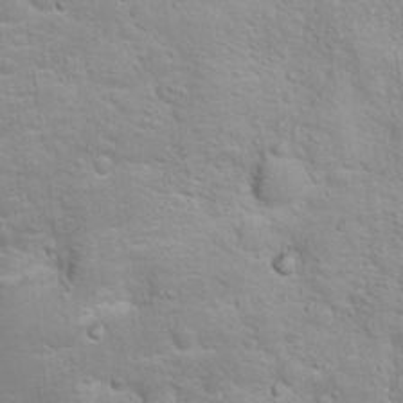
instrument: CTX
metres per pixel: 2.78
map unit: Hto
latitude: 18.2711
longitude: -36.1389
